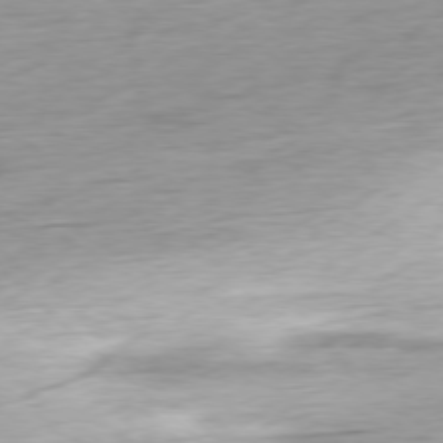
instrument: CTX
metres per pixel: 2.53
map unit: Ap
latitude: -78.2739
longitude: -72.1578
